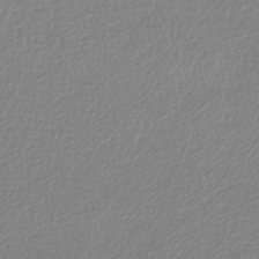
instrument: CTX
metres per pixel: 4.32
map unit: lHb
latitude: -44.1039
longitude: 76.3117
